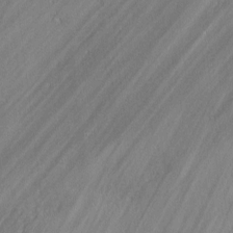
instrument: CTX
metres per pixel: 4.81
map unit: lAvf
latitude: 0.3845
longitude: -107.7072
